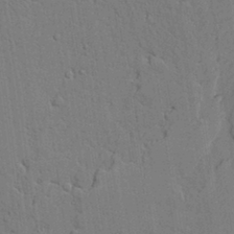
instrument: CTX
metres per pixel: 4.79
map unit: lAvf
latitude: 23.7827
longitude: -110.1389
